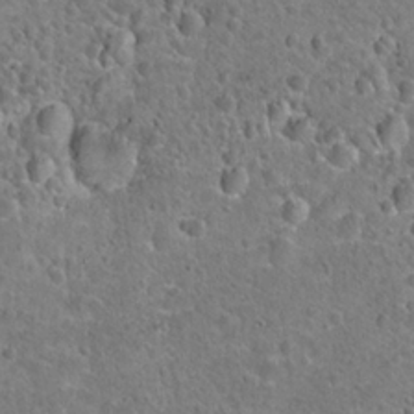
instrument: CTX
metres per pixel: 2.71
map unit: Hto
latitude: 21.5371
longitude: -48.5924
